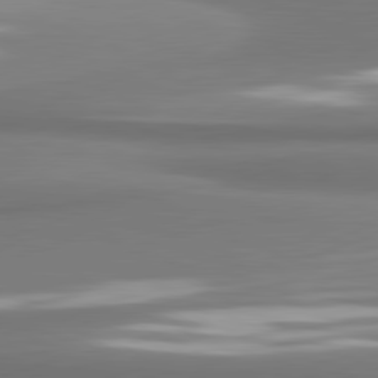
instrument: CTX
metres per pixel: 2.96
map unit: lApd
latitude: 81.4237
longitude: 177.0675
